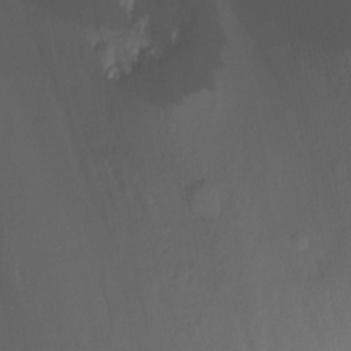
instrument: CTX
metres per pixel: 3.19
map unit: Nhu
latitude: -13.7478
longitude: -52.1389
